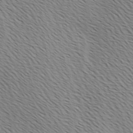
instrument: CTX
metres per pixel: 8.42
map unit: Ave
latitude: 0.6679
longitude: -115.3670
